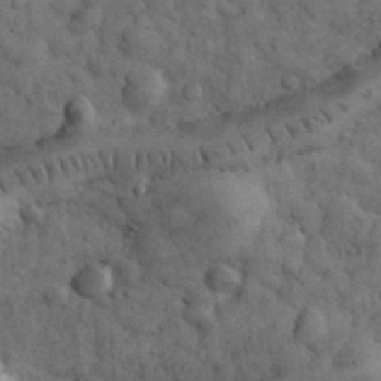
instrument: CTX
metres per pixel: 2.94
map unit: eHh
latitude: 32.8002
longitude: -67.9906
